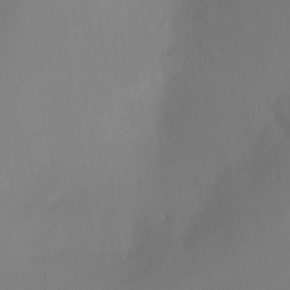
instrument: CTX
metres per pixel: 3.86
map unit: Ht
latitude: -8.2739
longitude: -30.9136
